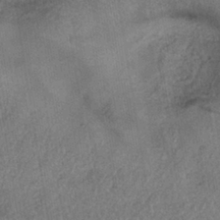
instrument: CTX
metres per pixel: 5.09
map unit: eHh
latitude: -41.2565
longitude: 119.7667
